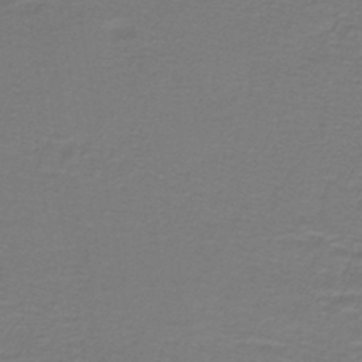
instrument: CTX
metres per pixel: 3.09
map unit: lHb
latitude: -42.9730
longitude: 56.8030
